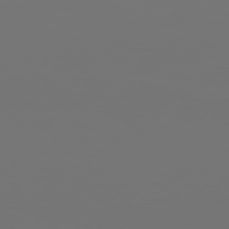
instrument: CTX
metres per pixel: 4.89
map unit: Hpe
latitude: 75.3671
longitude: -129.4804
